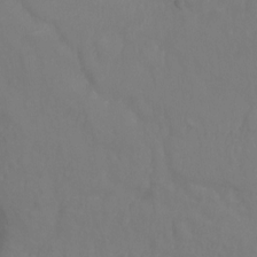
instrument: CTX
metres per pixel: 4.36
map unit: Ht
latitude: -2.5195
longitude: -33.4993
